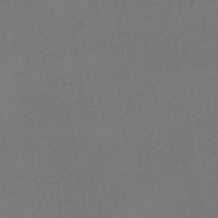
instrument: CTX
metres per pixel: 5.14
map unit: lHb
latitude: -42.9163
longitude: 60.0850
